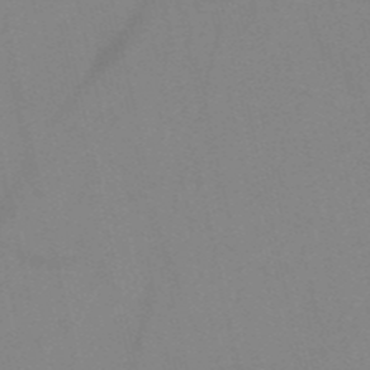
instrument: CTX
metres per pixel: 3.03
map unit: HNb
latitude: -52.9541
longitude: -42.1956
